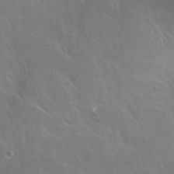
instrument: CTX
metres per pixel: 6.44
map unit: Nhu
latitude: 31.2159
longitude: -54.2711
